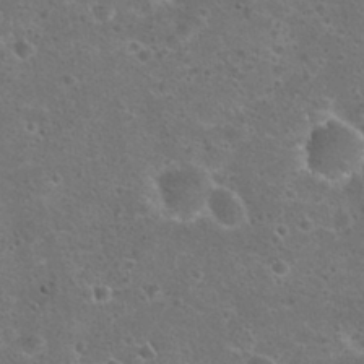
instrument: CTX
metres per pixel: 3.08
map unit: Hto
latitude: 22.8758
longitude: -47.9339
